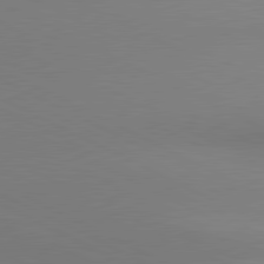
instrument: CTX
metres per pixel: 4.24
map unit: lApd
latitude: 80.9136
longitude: 145.0864
